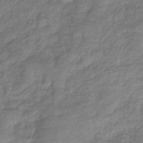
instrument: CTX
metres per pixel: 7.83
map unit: eHb
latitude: -37.6155
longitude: 80.7086
